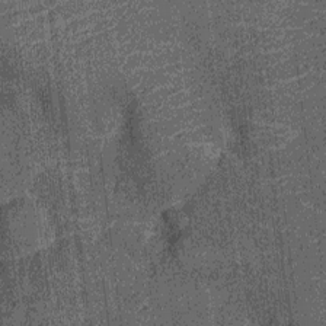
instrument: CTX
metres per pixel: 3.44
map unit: Nhu
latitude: -14.1795
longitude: -23.8772
